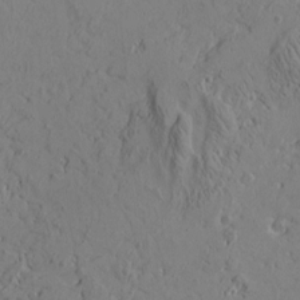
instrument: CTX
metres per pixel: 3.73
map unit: Htu
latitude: -3.9745
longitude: -176.8758
